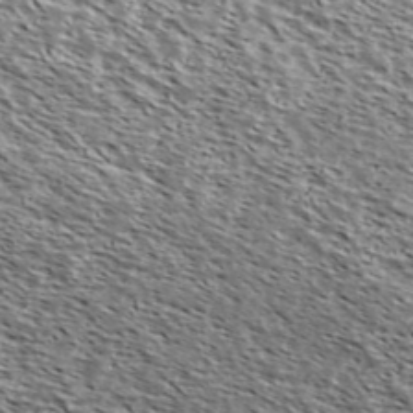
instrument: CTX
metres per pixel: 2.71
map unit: Ave
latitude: 38.1578
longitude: -108.6112
